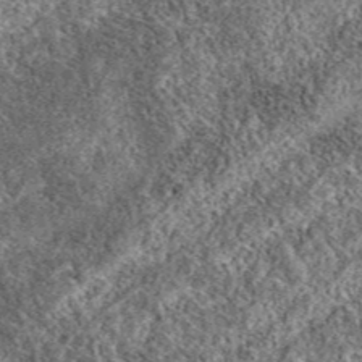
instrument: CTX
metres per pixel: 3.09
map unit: eAb
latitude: 37.6883
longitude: 110.2362
